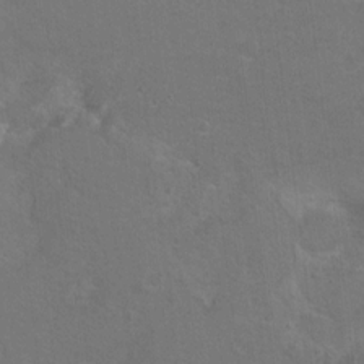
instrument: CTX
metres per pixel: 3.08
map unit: Hto
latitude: 8.9325
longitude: -30.6680
